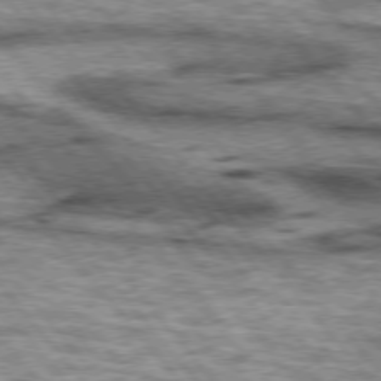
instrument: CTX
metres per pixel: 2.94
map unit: lApd
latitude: 75.4426
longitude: -49.4237
